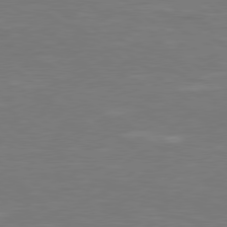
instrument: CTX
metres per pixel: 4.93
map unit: Hpe
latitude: 78.3656
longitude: -126.1578
